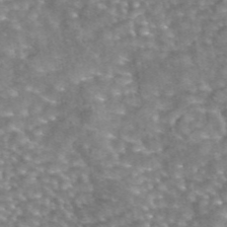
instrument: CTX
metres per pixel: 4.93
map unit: eAb
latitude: 44.5168
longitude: 104.8786
